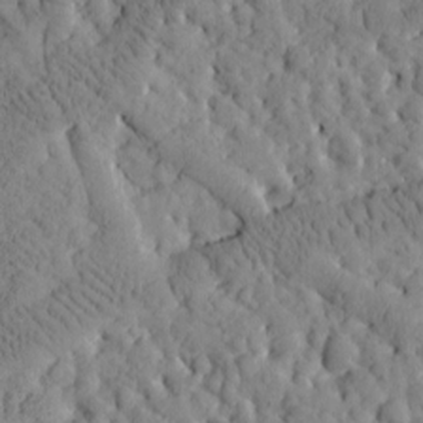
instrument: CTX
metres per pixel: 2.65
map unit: Htu
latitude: -3.6343
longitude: 173.9367
